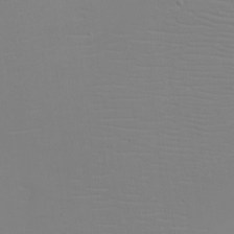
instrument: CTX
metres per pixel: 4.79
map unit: eHh
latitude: -5.3131
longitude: -83.6504
